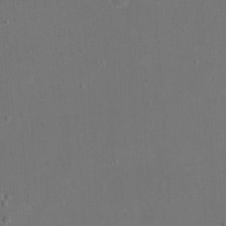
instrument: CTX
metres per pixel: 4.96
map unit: eHh
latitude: 23.4615
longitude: -66.5923
